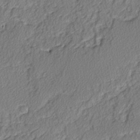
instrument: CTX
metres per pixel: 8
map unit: lAvf
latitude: -3.5021
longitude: -107.9339
